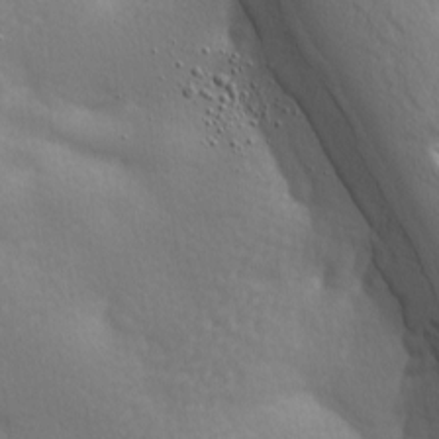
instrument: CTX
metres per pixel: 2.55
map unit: lAa
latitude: -8.6518
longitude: -125.9717
